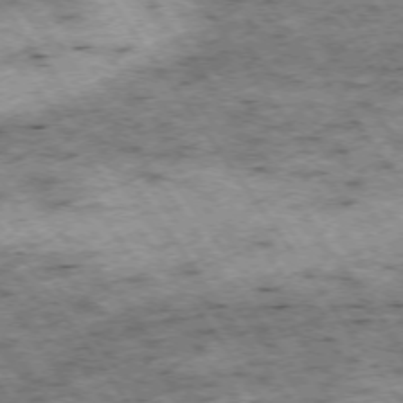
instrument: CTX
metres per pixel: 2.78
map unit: Hpe
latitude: -74.5763
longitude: 3.7477
